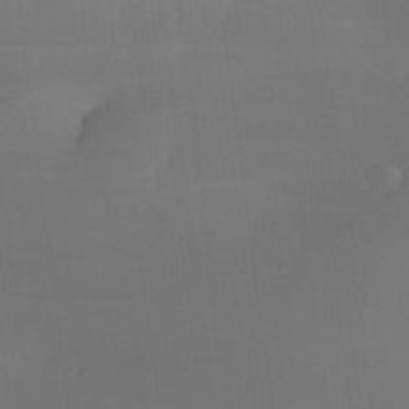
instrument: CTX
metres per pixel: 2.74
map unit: Hve
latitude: 18.8569
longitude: 150.4629
